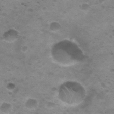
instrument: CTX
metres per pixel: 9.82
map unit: Nhu
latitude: 29.5749
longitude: -47.9150
